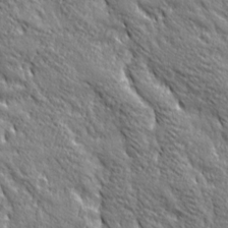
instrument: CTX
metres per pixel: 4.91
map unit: Ave
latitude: 20.3468
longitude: -135.4804
